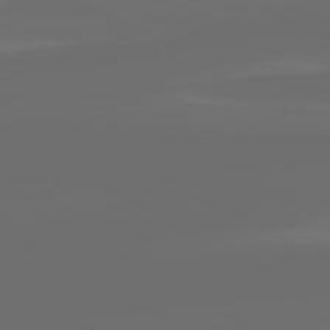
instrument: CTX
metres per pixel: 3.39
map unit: lApd
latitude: 82.0822
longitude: -165.7072
